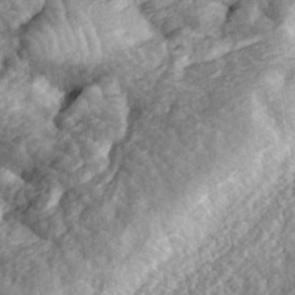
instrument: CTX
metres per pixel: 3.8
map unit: eHh
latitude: 36.1767
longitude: -79.8395
